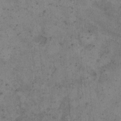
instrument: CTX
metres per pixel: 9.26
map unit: Hto
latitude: 8.3278
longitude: -58.9892
